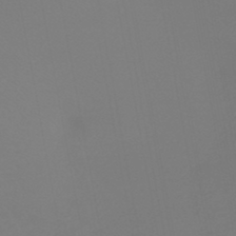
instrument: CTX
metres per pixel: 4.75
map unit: lHb
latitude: -45.8989
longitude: 66.3306
